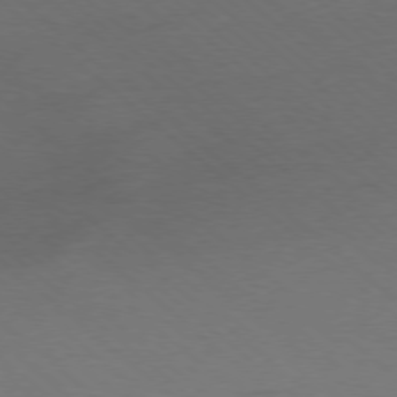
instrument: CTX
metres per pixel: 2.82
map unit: Ap
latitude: -78.1416
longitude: -96.8002
